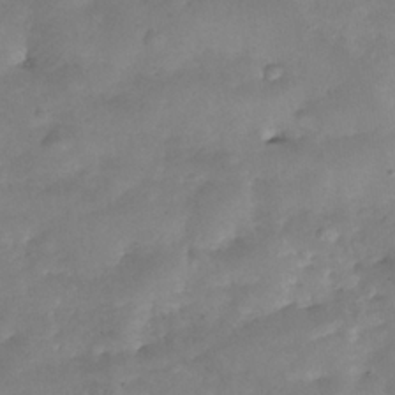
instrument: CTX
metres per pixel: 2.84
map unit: Nhe
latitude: -34.6141
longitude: -143.6883
